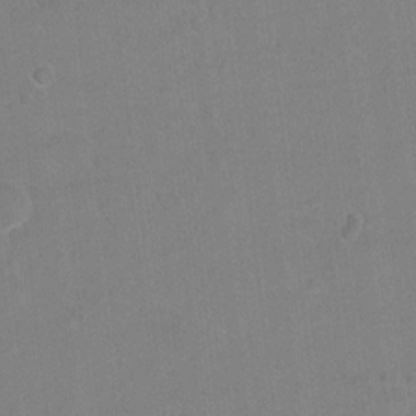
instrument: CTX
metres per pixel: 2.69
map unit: Hto
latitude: -5.0486
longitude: -35.8016
